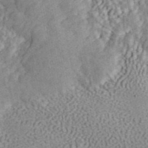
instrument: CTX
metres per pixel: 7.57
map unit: ANa
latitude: 45.4615
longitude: 46.6329
